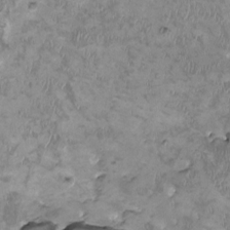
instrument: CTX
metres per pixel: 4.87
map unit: HNhu
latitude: 2.3089
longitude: -3.1214
